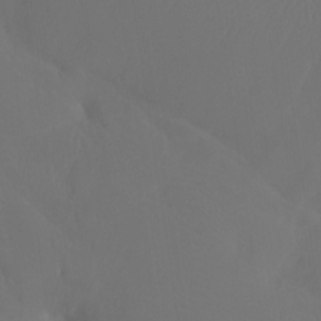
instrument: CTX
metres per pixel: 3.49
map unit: Htu
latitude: -13.8800
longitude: -47.5183
